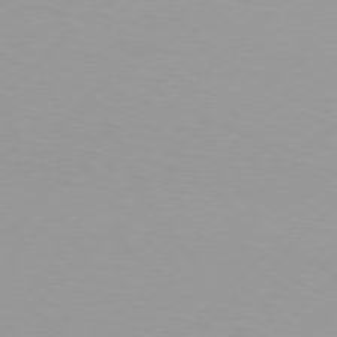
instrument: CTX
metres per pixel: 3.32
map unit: Hpe
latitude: 77.7260
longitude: -138.7435
